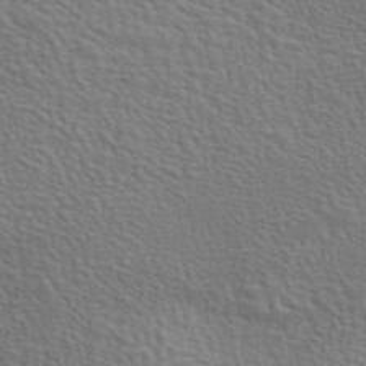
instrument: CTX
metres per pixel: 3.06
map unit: eAb
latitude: 43.4238
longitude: 111.9745
